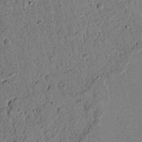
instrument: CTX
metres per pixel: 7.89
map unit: lAvf
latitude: 5.3482
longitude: 168.2361
